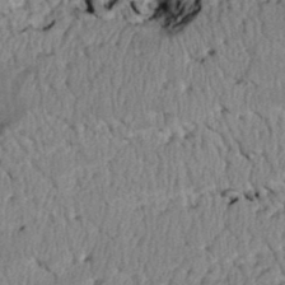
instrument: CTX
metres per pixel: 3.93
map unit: Htu
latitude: 3.6694
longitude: 149.5210
